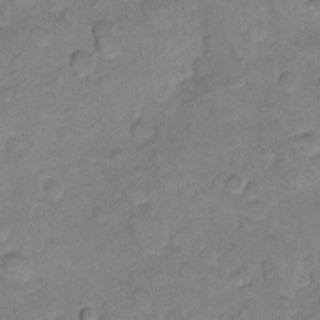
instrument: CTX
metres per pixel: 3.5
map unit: eHh
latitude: 11.0836
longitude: -64.2900
